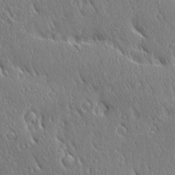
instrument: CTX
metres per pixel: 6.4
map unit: Ave
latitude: 21.3482
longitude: -136.6113
